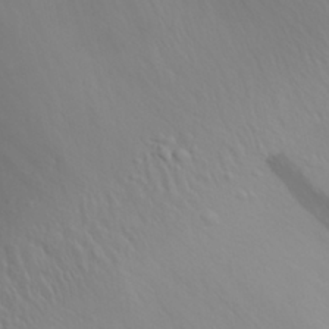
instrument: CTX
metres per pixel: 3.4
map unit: Aa
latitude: 28.8380
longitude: -133.4049
